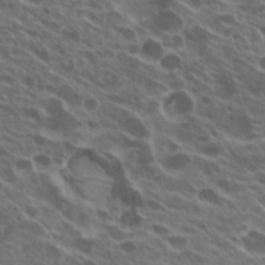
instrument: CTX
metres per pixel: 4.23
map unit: Hto
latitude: 24.6112
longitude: -40.4978
